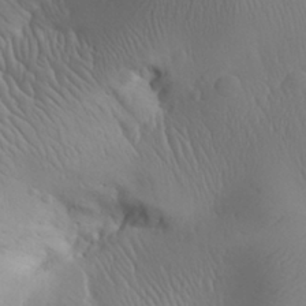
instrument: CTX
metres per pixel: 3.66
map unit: Aa
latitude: 30.6302
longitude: -143.4993
